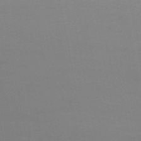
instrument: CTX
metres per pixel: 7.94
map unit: lHb
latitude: -47.2943
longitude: 58.3495
